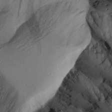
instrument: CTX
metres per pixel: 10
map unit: Ave
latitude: 14.1389
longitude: -131.1593
